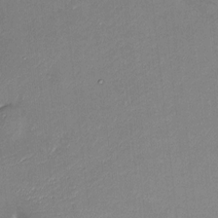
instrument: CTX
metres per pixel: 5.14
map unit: HNhu
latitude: 6.6113
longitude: 5.9556
